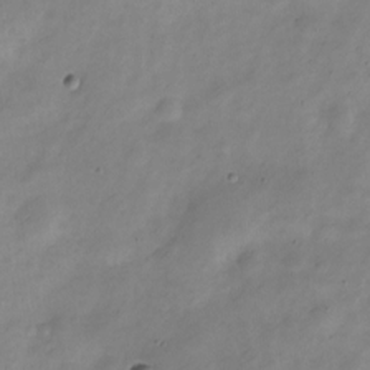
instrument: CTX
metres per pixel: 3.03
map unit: Nve
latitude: -23.6533
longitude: 105.6344
